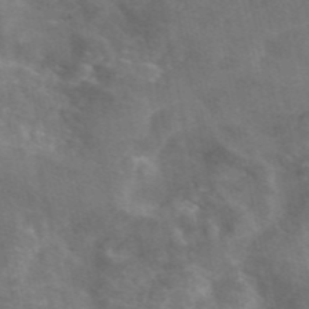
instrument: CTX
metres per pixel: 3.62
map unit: eAb
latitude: 45.9528
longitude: 116.0472
